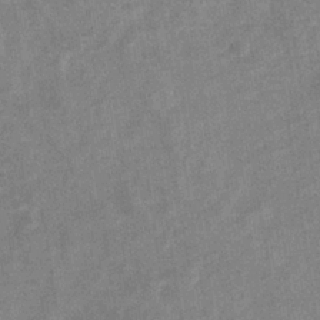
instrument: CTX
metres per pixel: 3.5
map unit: eHb
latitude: -33.7289
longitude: 72.9919
